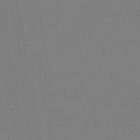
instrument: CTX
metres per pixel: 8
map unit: lHb
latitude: -45.4643
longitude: 57.6722
